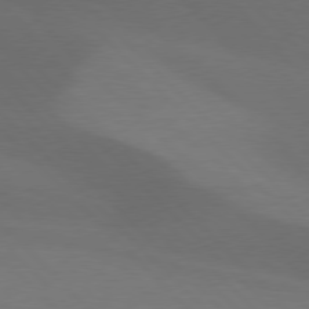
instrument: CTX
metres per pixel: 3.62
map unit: lApd
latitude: 77.4426
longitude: -52.6302
